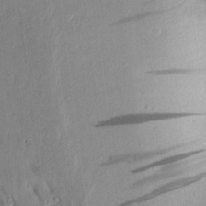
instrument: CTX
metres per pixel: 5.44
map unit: Aa
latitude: 17.0647
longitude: -148.6491
